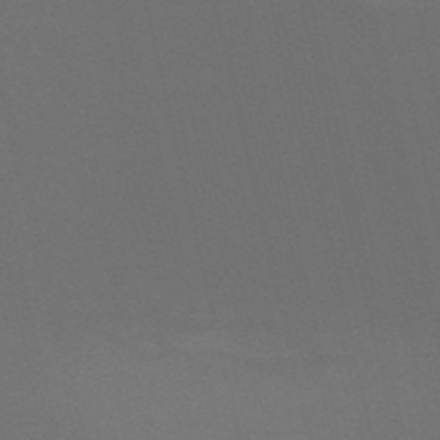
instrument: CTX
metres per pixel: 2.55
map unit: HNb
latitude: -51.3132
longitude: -44.7813
